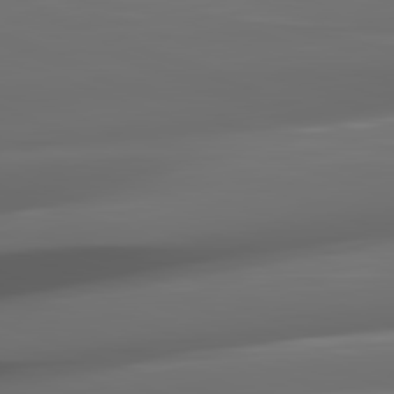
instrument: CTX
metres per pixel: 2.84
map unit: lApd
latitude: 82.2144
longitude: -148.3845
